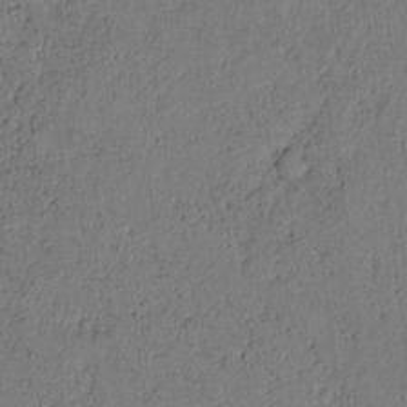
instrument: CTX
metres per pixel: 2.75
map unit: Htu
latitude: -1.4455
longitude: 170.1606
